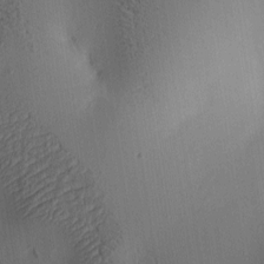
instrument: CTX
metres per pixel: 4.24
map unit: lAa
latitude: 5.3104
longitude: -113.2159
